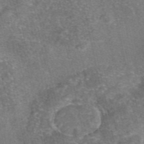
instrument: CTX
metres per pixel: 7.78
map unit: eAb
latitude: 46.9136
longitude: 105.1053
